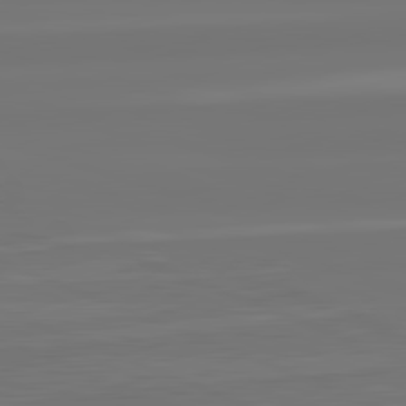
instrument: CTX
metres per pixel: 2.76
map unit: lApd
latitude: 82.3278
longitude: -178.9325
